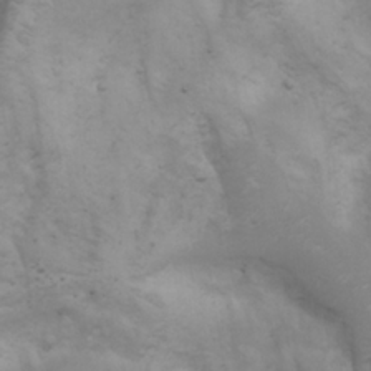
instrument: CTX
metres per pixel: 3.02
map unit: Aa
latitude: -3.4076
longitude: -73.0270
